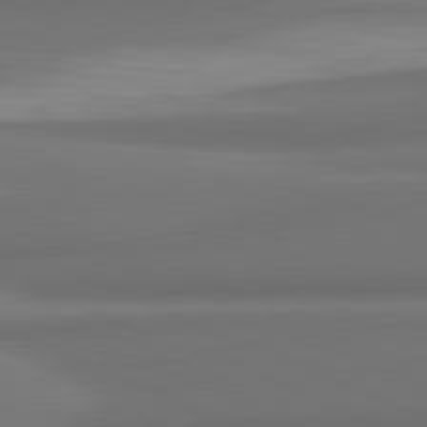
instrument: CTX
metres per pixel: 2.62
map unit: lApd
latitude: 81.9150
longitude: 171.4644
